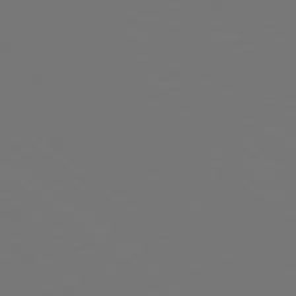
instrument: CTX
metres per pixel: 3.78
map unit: Hpe
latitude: 78.7813
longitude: -175.6127
